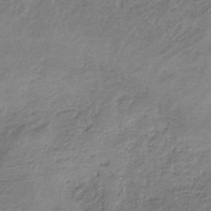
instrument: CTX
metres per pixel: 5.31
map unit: HNb
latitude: -33.6155
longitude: 56.4251
